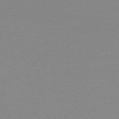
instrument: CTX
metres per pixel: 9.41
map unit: lHb
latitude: -47.4076
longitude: 67.9178
